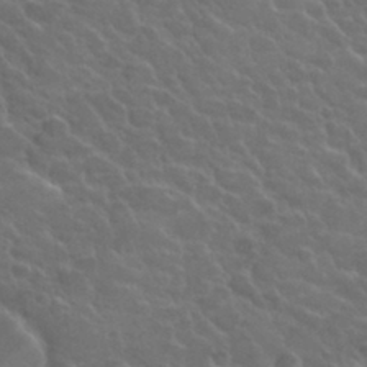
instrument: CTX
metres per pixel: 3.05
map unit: Hto
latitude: 32.3278
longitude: -51.1592
